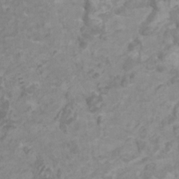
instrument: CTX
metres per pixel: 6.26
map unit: HNhu
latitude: 1.9717
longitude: -1.5749
